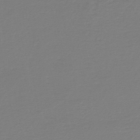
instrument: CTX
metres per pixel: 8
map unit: HNb
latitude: -46.4629
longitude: 54.3117
